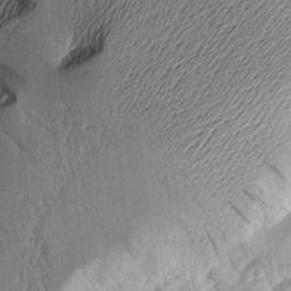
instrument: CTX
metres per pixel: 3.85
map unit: Aa
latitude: 11.2348
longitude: -127.8961
